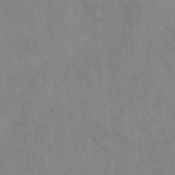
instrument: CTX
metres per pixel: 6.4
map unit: eHh
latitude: 17.9150
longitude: -63.8584
